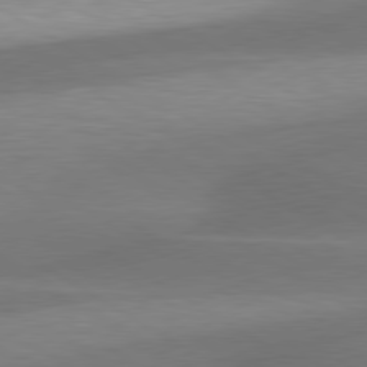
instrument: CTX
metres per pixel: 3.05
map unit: lApd
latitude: 79.7450
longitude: -88.1767
